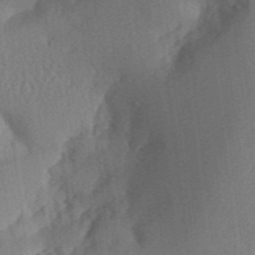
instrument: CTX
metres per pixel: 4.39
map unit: Aa
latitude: 32.6868
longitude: -142.1956
